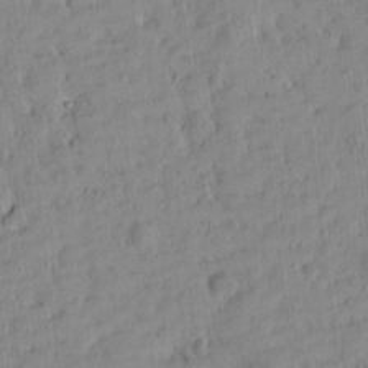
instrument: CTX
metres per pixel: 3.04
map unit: Htu
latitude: -4.6896
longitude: 173.7855
